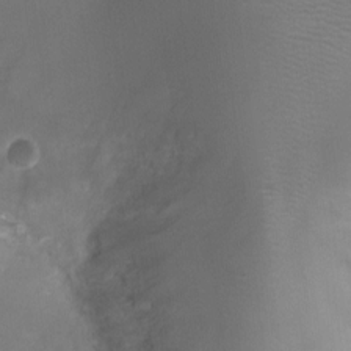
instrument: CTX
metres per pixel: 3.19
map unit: Ht
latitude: -3.0864
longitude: -19.9528
